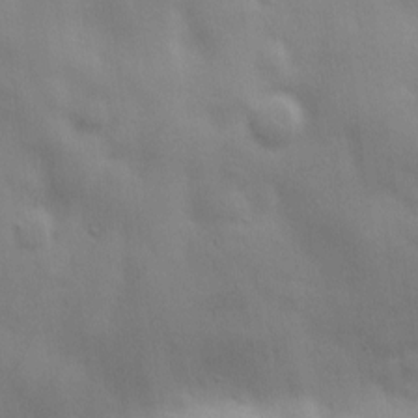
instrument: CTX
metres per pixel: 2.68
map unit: Ave
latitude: 13.0837
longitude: -104.1956
